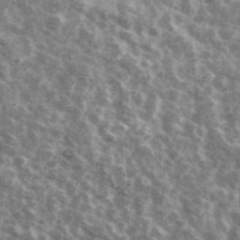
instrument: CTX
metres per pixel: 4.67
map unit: Ave
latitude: 41.9528
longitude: -106.8947
